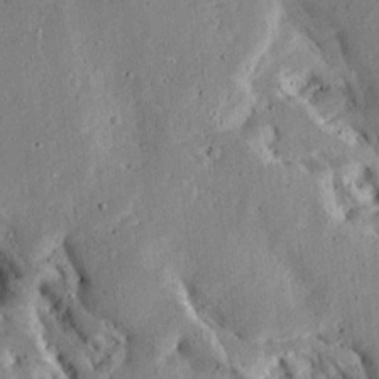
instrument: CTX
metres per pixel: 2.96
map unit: Ave
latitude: 12.8947
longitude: -138.7813
